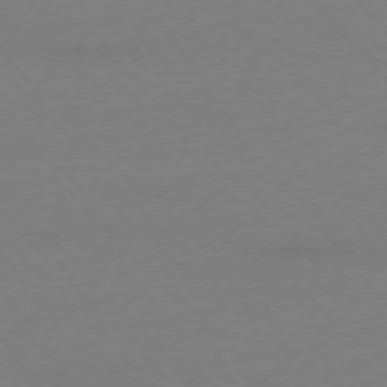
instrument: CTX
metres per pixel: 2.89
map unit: Ap
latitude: -77.0109
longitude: -80.4790
